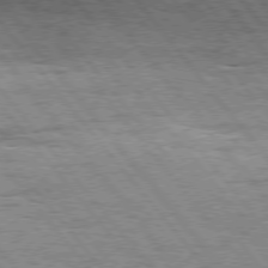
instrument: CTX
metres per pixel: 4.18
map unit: Hpe
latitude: 75.3860
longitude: -139.1781
